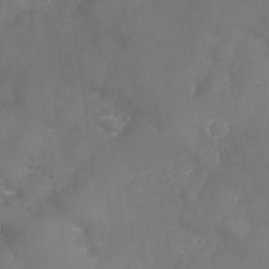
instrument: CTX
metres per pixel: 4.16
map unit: Nhu
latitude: 25.4804
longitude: -63.4994
